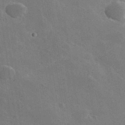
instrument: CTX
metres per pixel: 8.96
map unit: lHvf
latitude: 35.5560
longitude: -91.9906
